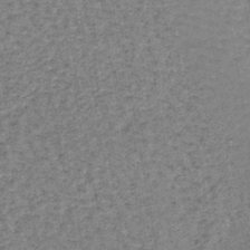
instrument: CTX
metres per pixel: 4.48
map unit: lHb
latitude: -40.2361
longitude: 63.0297
